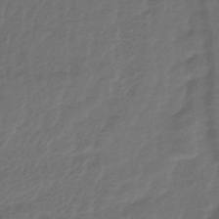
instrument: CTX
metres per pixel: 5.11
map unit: lHb
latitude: -39.6155
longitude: 71.8989
